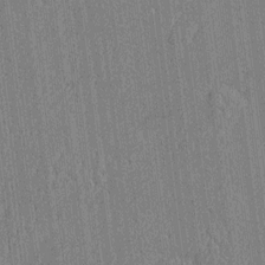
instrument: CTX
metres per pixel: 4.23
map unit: Htu
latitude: -6.3873
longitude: 176.1417
